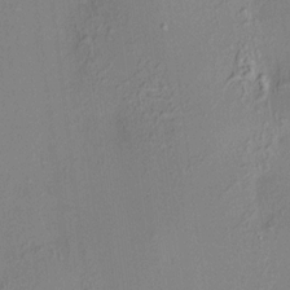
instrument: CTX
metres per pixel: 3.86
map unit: HNhu
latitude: 7.8205
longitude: 14.2740
